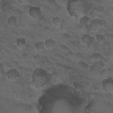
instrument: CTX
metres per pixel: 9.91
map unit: Hto
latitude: 19.2915
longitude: -32.4034
